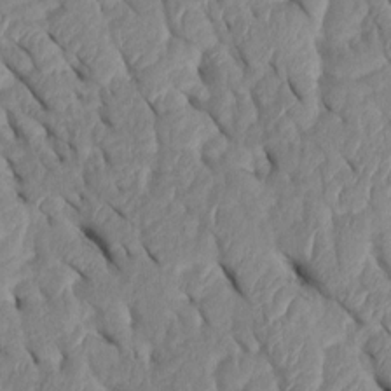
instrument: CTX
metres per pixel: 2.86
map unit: Htu
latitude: 2.2522
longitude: 147.7099
